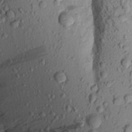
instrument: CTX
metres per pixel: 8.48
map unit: Aa
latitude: 19.4048
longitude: -148.7246
